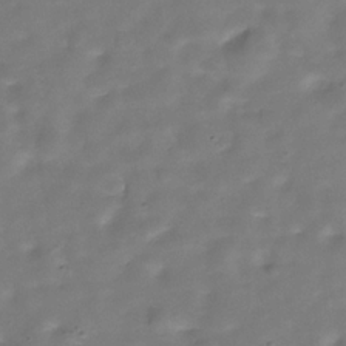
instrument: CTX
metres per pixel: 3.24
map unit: Hve
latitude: -30.4251
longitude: 93.1620
